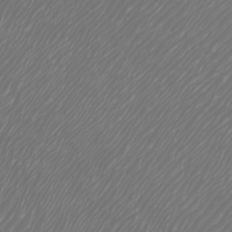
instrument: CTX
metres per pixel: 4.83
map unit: Htu
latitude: -5.9178
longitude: -74.8758
